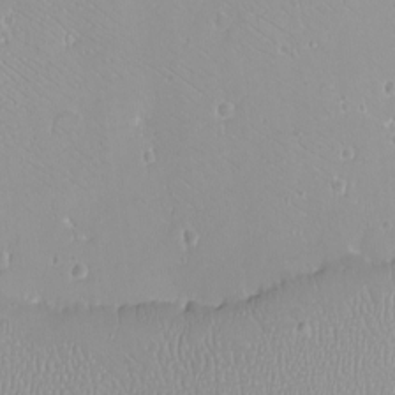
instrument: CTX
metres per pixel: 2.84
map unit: eHh
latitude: -9.3321
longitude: -68.8758
